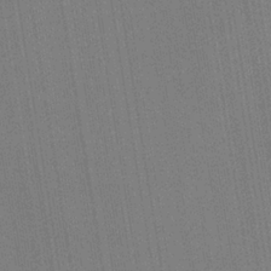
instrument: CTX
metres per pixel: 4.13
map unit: HNb
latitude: -33.7100
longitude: 54.8786
